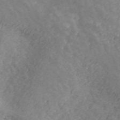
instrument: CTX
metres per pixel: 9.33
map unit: ANa
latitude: 42.4979
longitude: 29.1431
